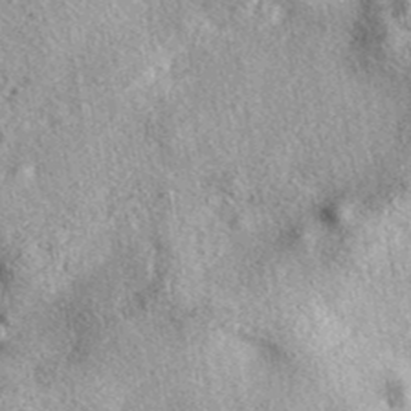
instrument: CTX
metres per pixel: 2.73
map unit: eAb
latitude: 39.7072
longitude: 111.8045
